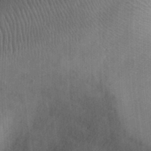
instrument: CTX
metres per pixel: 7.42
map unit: eHh
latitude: 25.3103
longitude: -65.3671
